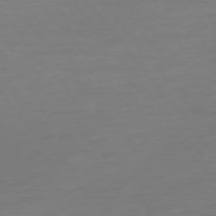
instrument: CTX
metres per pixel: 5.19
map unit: Hpe
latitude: -75.7856
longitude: -15.5938
